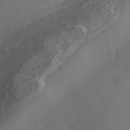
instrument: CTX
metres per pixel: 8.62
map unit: Nhe
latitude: -40.5007
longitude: -99.7827
